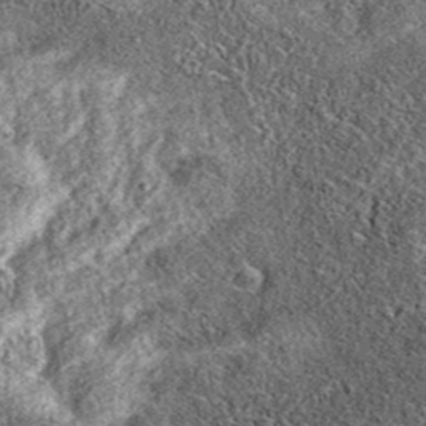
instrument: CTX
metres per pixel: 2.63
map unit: eAb
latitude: 37.3104
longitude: 106.8786
